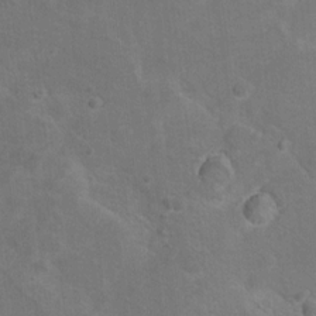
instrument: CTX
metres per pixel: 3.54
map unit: Hto
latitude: 8.8380
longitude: -30.5357
